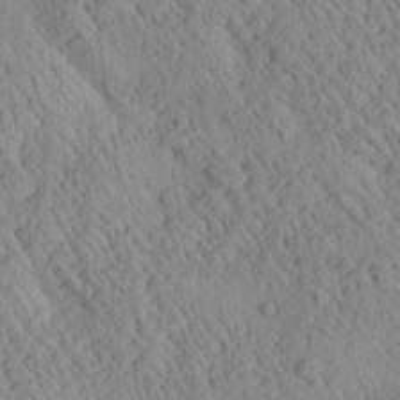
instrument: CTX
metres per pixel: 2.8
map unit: Aa
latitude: 25.0836
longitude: -134.1200
